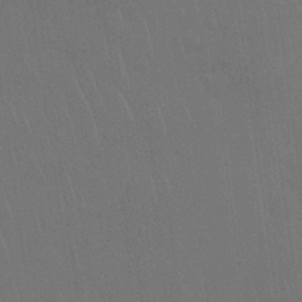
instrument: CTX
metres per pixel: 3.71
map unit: Nhu
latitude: 28.5546
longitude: -64.2522
